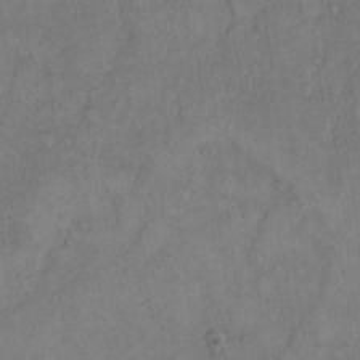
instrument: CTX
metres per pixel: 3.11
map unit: Hto
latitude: 10.8947
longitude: -59.0459
